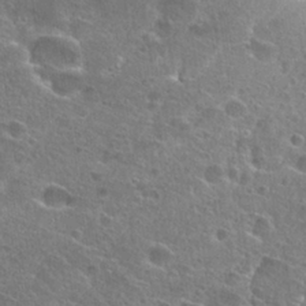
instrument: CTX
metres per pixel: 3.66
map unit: Hto
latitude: 25.0647
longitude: -45.3292
